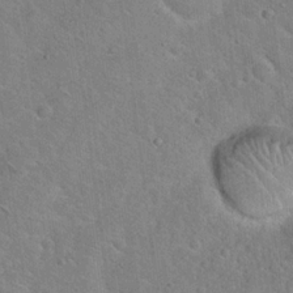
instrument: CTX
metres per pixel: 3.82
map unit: Hto
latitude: 18.8569
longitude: -50.7057
